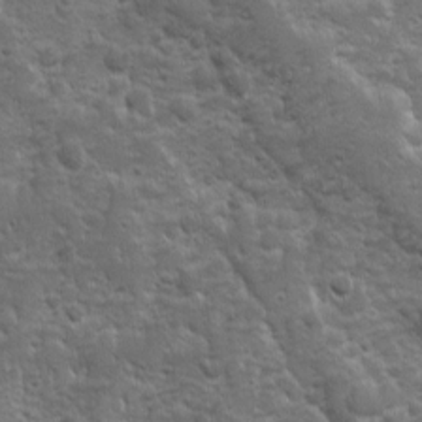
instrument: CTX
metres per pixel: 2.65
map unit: Ave
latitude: 10.5168
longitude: -103.8772
